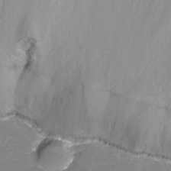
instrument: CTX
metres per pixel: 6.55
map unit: Ht
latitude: -16.4062
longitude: -42.8569
